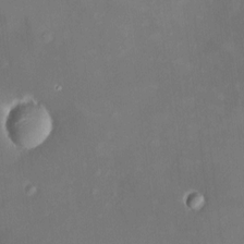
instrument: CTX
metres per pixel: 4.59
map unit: HNhu
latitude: 6.6490
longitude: 8.6329
